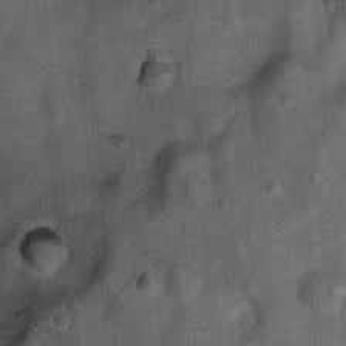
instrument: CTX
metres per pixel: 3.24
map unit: Nhu
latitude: 6.3845
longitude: -23.2159
